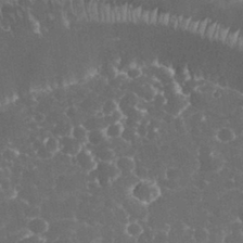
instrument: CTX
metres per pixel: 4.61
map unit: eHh
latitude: 33.2915
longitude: -63.5182
